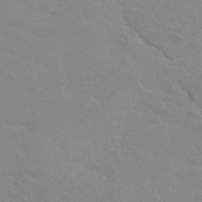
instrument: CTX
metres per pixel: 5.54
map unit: Nhu
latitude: 27.8583
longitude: -54.1389
